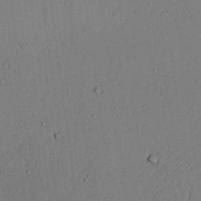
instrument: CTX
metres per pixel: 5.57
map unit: lAvf
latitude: 24.0633
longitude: -109.8961
